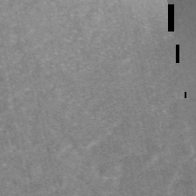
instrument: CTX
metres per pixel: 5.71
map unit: eAb
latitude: 47.4049
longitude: 119.5777
